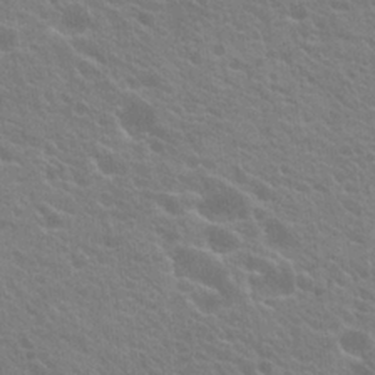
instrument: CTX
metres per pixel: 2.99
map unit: Hto
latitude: 23.6127
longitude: -35.3292
